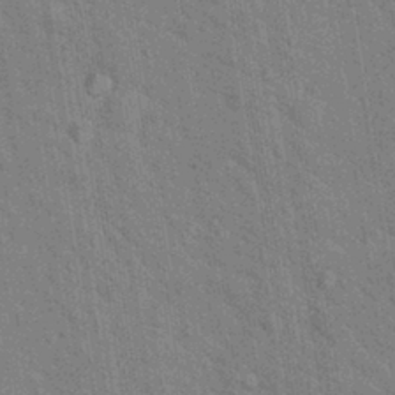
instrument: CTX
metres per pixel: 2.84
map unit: Hto
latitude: 16.2523
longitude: -35.9528
